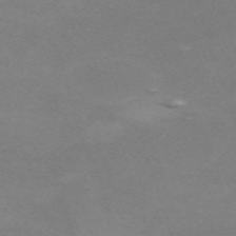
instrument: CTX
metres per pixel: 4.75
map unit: eHh
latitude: -62.9730
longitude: 48.9920
